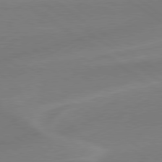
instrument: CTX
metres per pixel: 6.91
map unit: lApd
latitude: 78.9703
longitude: -142.7057
